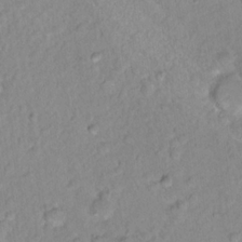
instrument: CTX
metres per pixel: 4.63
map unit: Nhu
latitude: 16.4223
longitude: -32.7435
